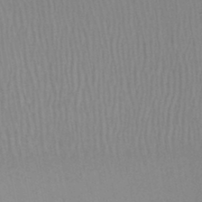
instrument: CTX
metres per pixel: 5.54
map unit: HNb
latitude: -48.6897
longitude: -50.3089
